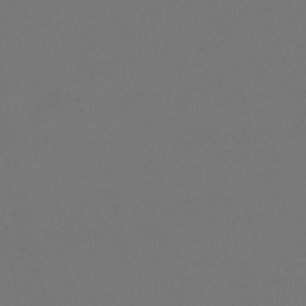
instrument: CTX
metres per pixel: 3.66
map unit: lHb
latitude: -46.5951
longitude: 67.5210
